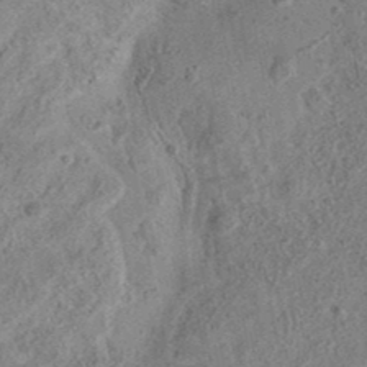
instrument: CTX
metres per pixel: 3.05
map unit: eAb
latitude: 36.6302
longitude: 112.9164
